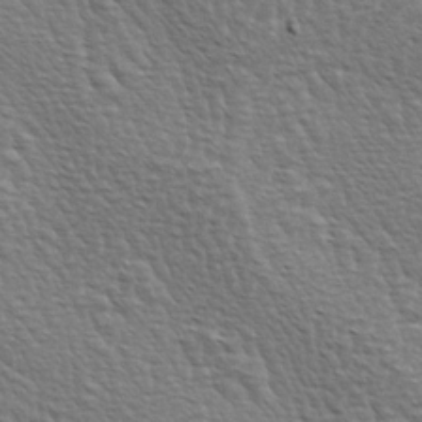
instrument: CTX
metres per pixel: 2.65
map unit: lAa
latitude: -3.8233
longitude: -122.2145
